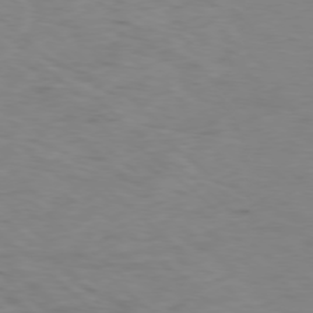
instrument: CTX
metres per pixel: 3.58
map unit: Ap
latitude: -78.3873
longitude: -75.2915
